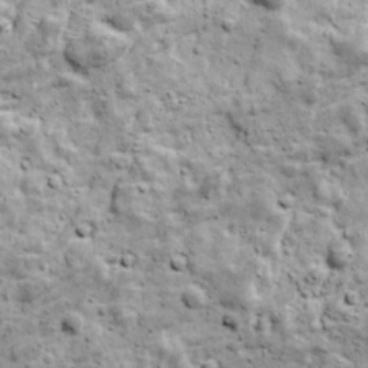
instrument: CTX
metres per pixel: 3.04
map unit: Ave
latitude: 17.5938
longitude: -134.1011
